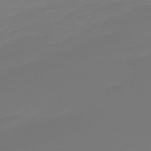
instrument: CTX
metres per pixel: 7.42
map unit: lHb
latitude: -49.7100
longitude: 79.8989
